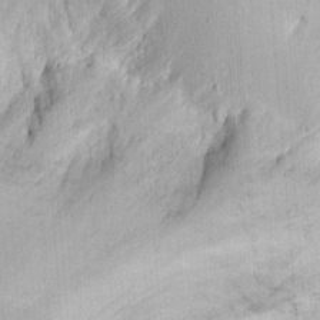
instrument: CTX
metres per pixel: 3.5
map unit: Ht
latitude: 12.2334
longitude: -74.2523
